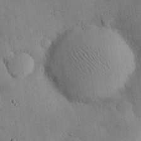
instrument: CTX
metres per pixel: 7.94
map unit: eHh
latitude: 25.0647
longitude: -71.6505
